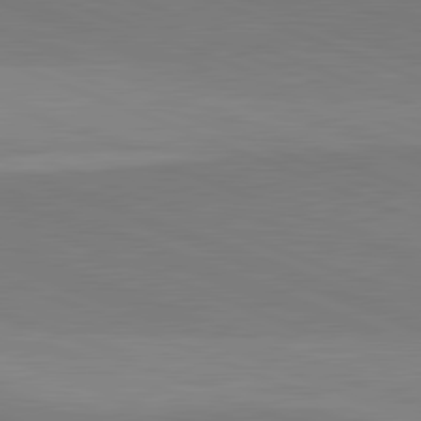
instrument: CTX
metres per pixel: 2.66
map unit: lApd
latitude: 81.9528
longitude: 137.2376
